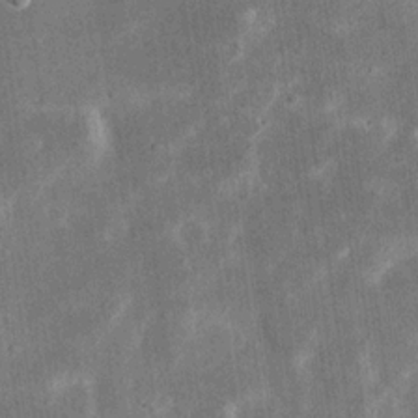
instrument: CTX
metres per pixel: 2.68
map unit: eHh
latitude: 20.1956
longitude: -71.4615
